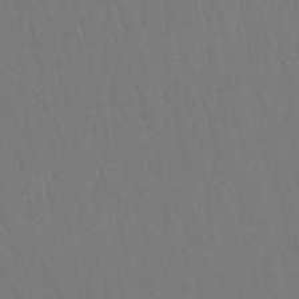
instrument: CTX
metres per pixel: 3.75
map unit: HNb
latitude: -51.8800
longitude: -49.8772
